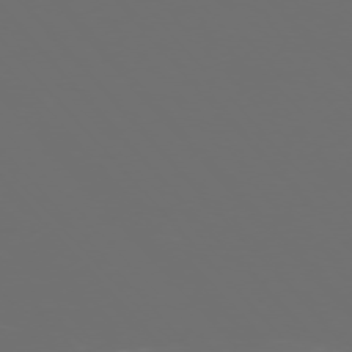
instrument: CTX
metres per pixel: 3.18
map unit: Ap
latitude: -75.7289
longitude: -75.8205
